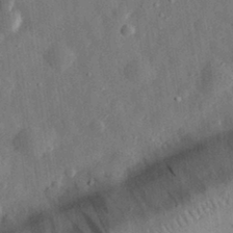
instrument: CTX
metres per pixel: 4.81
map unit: eHh
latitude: 31.7450
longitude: -75.6127
